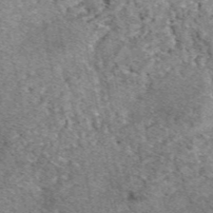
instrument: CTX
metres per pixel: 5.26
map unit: eAb
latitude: 48.6490
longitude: 111.6910
